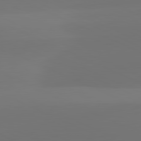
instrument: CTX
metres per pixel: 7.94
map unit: lApd
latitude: 81.7261
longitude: 128.9164
